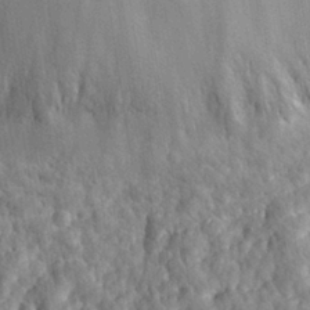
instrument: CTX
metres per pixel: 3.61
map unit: eHh
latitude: 27.4427
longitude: -76.8947
